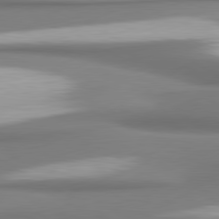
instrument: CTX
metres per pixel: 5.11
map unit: lApd
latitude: 80.6301
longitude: 178.0850
